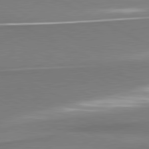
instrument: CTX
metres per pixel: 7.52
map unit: lApd
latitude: 80.7246
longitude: 167.2754
